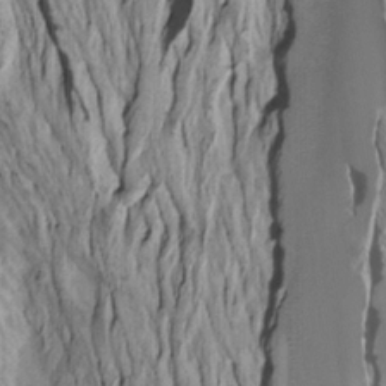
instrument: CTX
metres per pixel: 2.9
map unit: Htu
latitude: -7.6910
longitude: -65.1025
